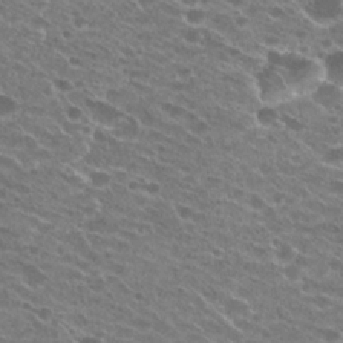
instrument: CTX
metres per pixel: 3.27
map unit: Hto
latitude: 24.1199
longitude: -41.7638
